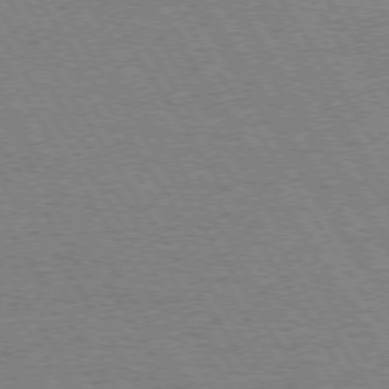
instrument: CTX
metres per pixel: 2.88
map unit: Hpe
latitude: 73.5183
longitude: -129.3482
